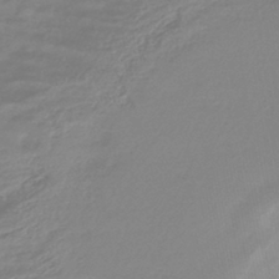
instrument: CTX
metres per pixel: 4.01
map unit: lHb
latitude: -42.7274
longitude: 77.7100
